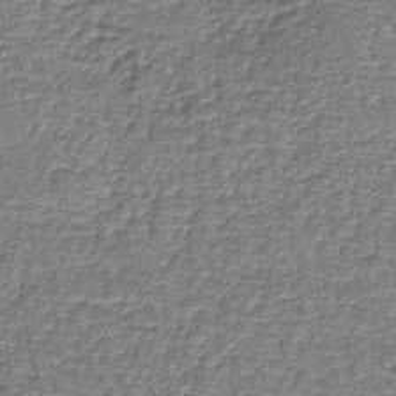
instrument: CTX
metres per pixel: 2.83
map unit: lHb
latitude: -39.2754
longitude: 61.1242
